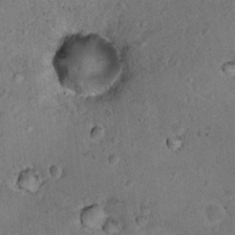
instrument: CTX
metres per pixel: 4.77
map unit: Nhu
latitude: 18.0822
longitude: -29.7260
